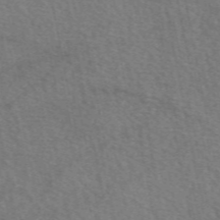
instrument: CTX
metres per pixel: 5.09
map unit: eAb
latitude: 51.0458
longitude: 115.2376
